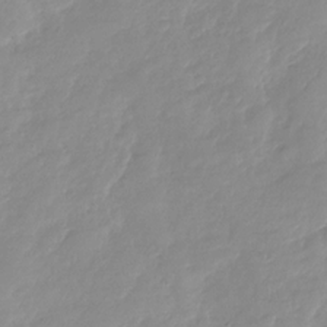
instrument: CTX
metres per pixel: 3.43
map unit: Nhu
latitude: -28.1795
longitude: -61.6505
